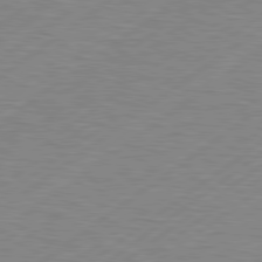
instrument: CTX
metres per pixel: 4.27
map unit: Hpe
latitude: 79.2348
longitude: -120.3657
